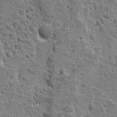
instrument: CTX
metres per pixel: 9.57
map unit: Ave
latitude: 10.5546
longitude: -104.7813
